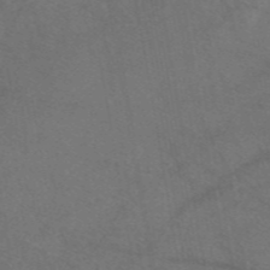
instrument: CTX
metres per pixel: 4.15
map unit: eAb
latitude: 47.2537
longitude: 110.8974
